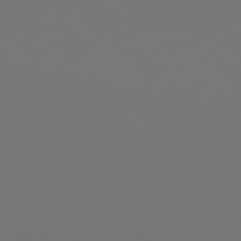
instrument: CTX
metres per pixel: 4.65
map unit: Hpe
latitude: 75.6694
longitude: -143.3293
